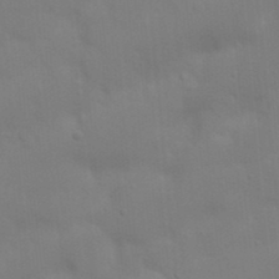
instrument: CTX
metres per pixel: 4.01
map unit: Nhu
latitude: 21.4427
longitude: -72.9325
